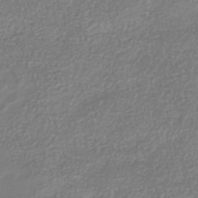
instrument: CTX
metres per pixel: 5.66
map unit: Nhu
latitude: -41.6533
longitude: -84.4223
